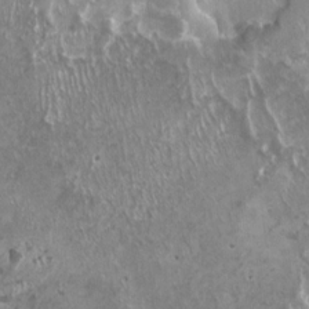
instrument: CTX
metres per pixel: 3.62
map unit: HNhu
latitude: 2.6868
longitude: 6.3495
